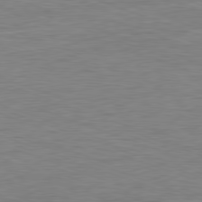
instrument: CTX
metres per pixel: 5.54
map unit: Ap
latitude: -81.2943
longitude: -89.3482
